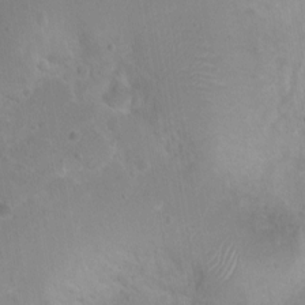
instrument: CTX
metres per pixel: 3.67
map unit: Nhu
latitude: 2.8569
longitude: -15.3104
